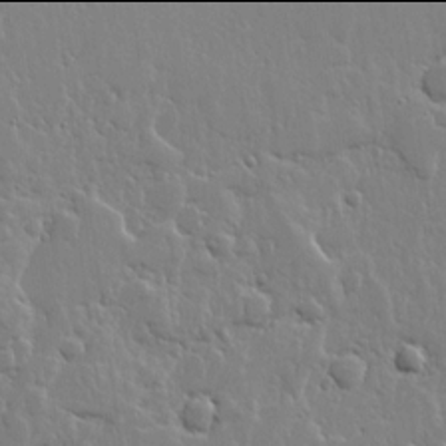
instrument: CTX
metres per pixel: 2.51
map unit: lHvf
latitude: 17.9906
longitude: -116.8947
